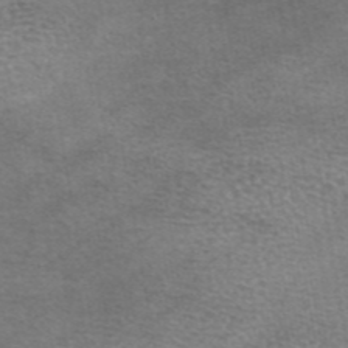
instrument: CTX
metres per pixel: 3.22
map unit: eAb
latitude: 45.5938
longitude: 103.3699
